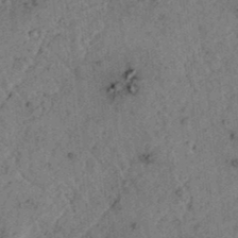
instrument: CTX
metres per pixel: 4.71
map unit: lAvf
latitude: 4.6490
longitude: 158.8030
